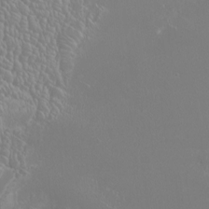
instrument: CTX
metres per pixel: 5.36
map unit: HNhu
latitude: -1.2565
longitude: 0.2740
